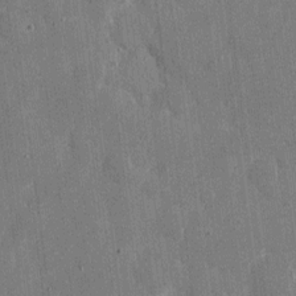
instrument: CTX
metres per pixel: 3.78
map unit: eHh
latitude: 7.5560
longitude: -67.8016
